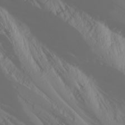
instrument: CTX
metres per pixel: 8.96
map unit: Nhu
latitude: -0.3118
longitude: -75.9717
